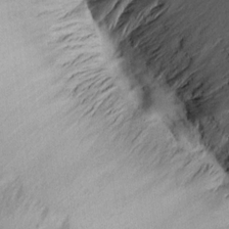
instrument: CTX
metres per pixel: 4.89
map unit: Aa
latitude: 13.6316
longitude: -143.8583
